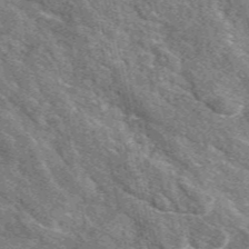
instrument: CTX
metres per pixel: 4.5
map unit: eAb
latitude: 48.3467
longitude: 119.5588
